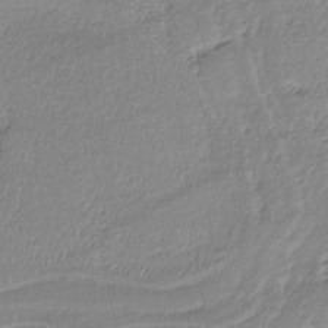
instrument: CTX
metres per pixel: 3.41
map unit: HNb
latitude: -36.8219
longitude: 57.4454
